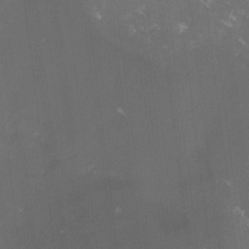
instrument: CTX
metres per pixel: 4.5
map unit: lHvf
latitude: -13.3699
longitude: -100.7813
